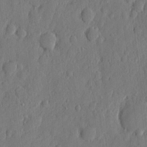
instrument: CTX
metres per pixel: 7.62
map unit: eHh
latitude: 7.0458
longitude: -73.7828
